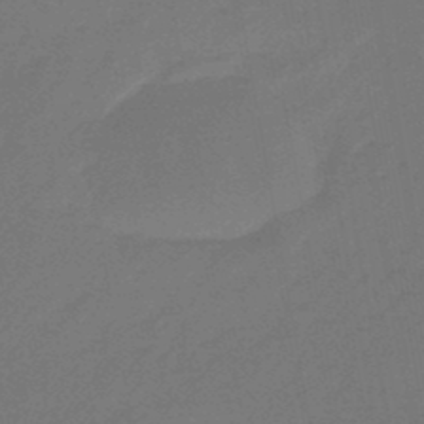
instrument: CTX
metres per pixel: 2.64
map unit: eHb
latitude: -46.8597
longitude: 82.1039
